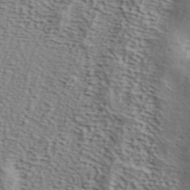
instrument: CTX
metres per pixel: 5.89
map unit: ANa
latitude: 42.1389
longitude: 50.5006
